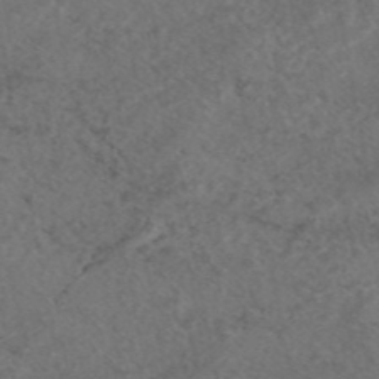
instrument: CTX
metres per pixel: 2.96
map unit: eAb
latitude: 45.7827
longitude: 114.3117
